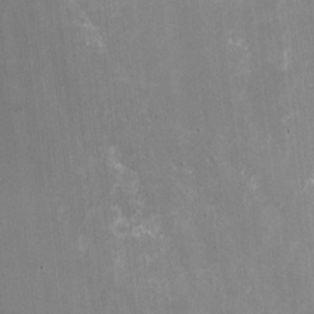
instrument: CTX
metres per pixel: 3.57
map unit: HNhu
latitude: -0.9164
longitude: -2.6868
